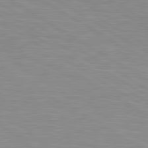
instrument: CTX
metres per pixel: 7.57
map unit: lApd
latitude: 80.5168
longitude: 131.0675
